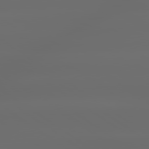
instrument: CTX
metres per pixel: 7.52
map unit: lApd
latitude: 79.7072
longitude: -139.3859
